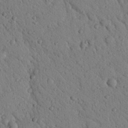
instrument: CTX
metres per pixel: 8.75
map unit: Nhu
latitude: 22.5546
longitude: -76.2333
